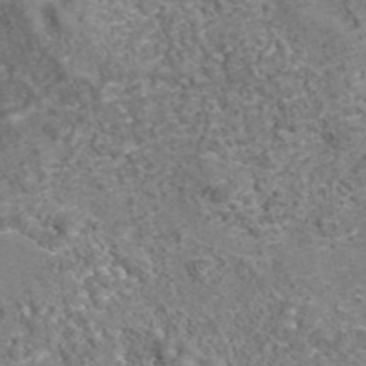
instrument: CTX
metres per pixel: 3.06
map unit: eAb
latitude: 43.2915
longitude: 105.9178
